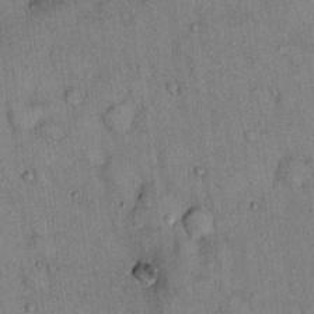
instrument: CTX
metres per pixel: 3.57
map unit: Hto
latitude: 13.2915
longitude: -59.2159
